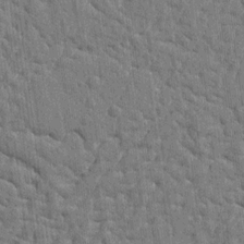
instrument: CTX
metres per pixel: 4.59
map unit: Ht
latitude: 10.7624
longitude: -77.1214
